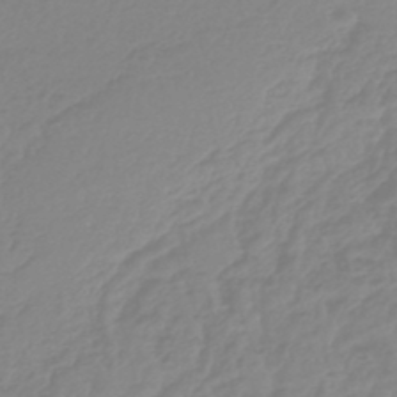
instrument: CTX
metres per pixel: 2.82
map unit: lHb
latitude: -44.8975
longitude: 70.7085
